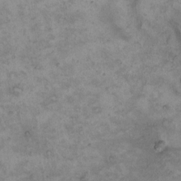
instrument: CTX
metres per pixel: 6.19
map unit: Hto
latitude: 8.8947
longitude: -60.0633
